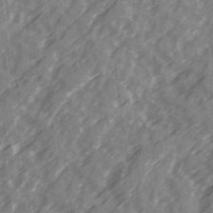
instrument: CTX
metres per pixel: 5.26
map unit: Ave
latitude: 20.0255
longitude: -131.2726
